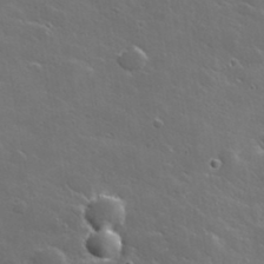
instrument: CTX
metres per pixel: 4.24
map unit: lHvf
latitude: 35.7827
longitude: -91.4426
